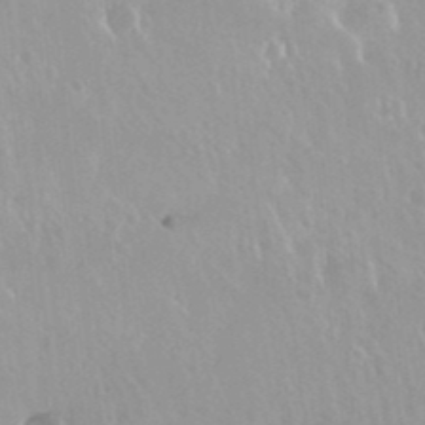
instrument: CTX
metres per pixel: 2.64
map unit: Nhu
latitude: 29.8394
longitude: -56.8946
